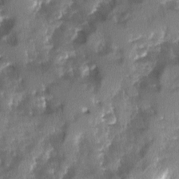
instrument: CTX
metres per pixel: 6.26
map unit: Ave
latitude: -11.3510
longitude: -119.4048
